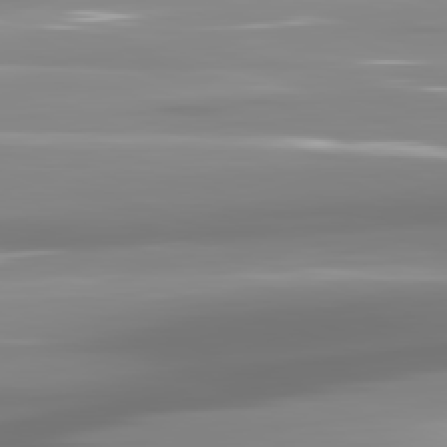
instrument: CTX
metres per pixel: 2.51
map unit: lApd
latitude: 81.8016
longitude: -137.5938
